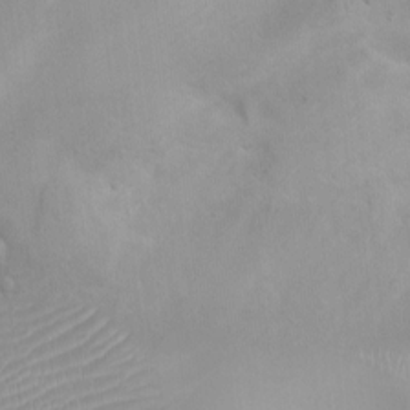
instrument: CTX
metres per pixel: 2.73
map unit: Nhu
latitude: 3.2726
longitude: -24.5923
